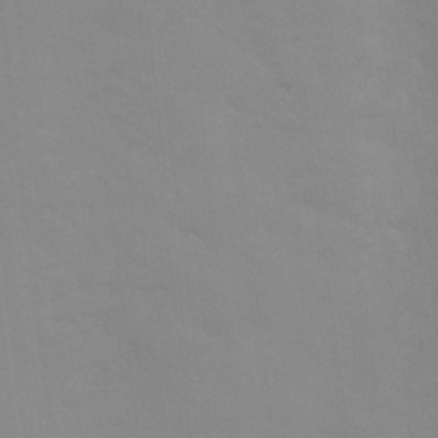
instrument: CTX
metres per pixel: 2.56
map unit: Ht
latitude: -8.3873
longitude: -34.8002
